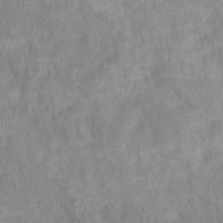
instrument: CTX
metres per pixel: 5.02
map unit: HNhu
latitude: -27.6155
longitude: 72.9353
